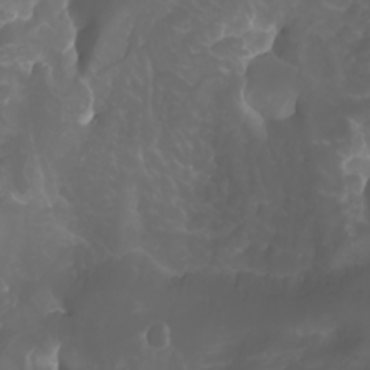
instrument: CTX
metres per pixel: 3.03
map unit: Htu
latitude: -5.3131
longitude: -89.4616
